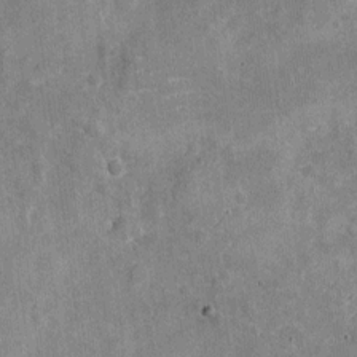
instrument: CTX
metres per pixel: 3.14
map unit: Nhu
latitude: -18.7085
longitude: -56.1199
